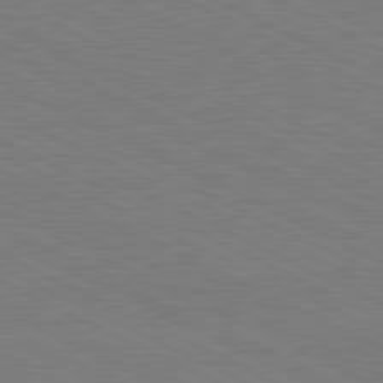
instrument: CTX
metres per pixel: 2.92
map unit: lApd
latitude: 81.2159
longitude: 150.1039
